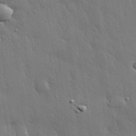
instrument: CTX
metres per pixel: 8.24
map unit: eHh
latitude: 30.7436
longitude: -79.1970
